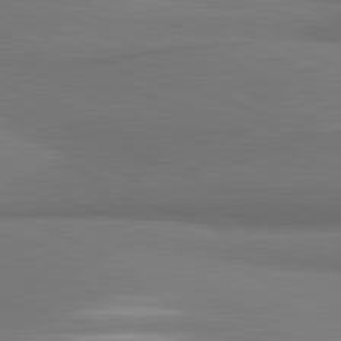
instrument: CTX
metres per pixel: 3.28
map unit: lApd
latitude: 81.6127
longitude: 163.4454
